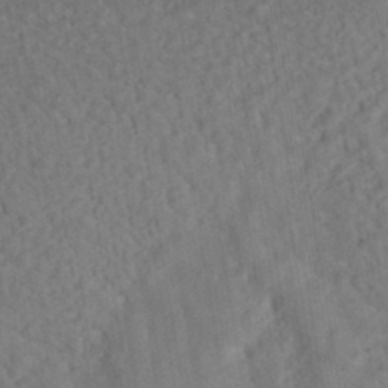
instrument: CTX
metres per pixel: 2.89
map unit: HNhu
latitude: -39.7100
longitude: 107.1054
